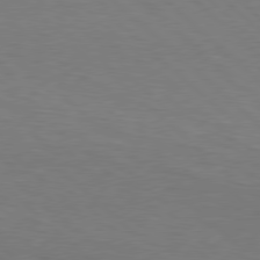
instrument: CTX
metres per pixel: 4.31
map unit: Hpe
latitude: 78.3090
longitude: -149.8205
